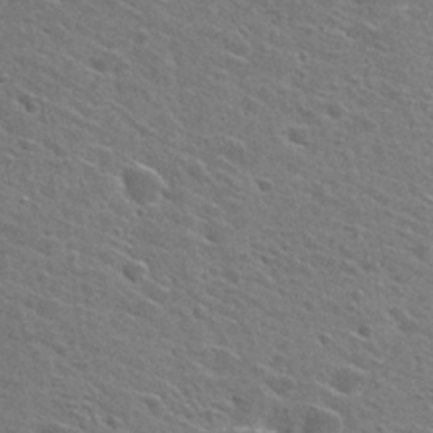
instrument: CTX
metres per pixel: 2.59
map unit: Hto
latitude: 27.8017
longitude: -45.3481
